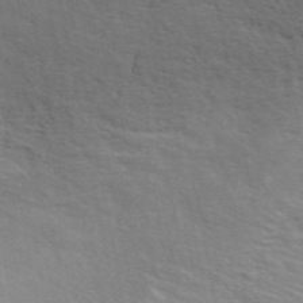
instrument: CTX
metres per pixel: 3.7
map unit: ANa
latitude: 49.2537
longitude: -74.1578
